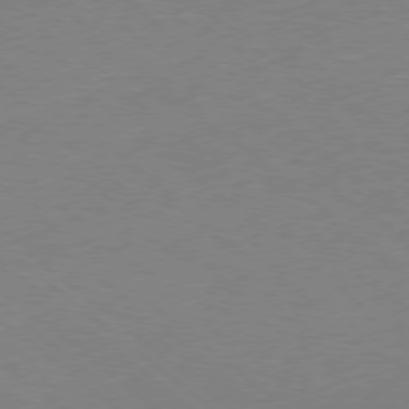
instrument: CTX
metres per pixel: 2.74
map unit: Ap
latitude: -78.9730
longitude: -57.1214
